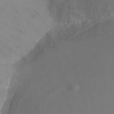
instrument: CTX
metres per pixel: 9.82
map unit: Nhu
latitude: -15.2943
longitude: -56.5356
